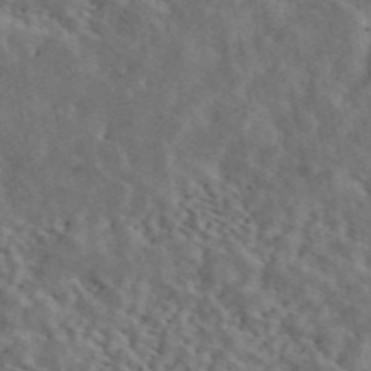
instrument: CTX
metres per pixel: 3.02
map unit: ANa
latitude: 44.8758
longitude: 47.1431
